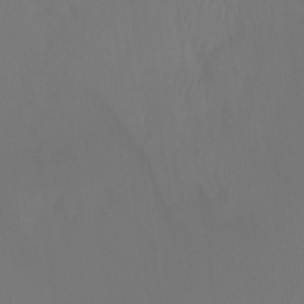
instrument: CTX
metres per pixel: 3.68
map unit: Ht
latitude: -7.5210
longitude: -31.0459
